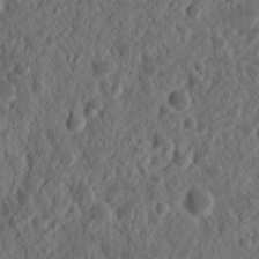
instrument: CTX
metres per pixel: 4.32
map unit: Nhu
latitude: 14.6113
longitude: -73.2348
